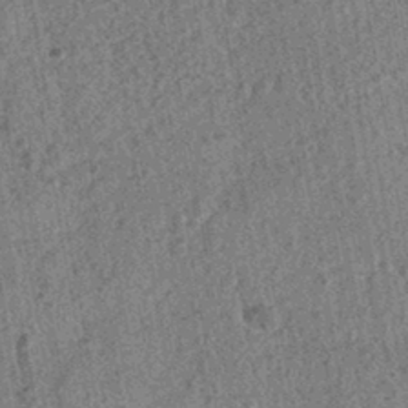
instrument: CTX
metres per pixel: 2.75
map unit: HNhu
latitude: -42.8596
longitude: 98.4251
